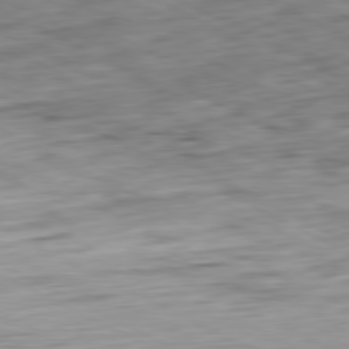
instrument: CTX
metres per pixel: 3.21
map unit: Ap
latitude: -80.9920
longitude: -83.0647
